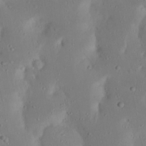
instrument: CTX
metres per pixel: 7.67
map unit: Nhu
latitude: 23.0269
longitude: -72.7436
